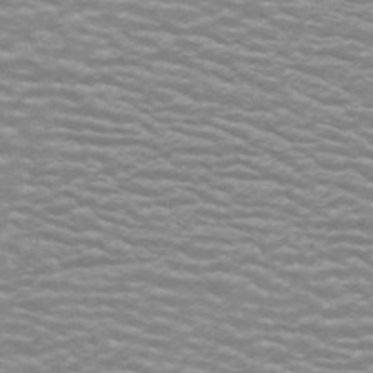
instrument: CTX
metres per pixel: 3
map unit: ANa
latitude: 44.5357
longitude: 27.6721
